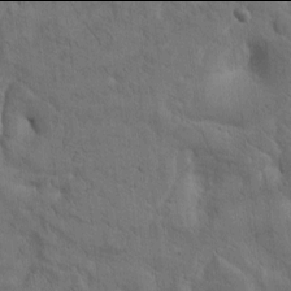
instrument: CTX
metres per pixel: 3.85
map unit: Htu
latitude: -2.0094
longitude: 170.2929
